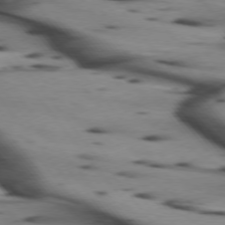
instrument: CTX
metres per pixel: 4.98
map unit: lApd
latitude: 74.9325
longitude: -65.8016
